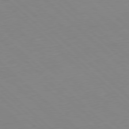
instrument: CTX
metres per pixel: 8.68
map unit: Hpe
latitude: -79.6155
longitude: 8.8219
